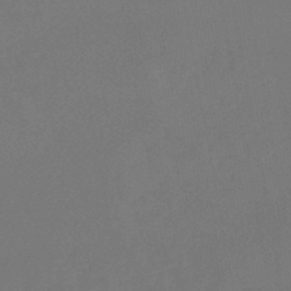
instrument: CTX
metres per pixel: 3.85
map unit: lHb
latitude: -46.8408
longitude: 69.0108
